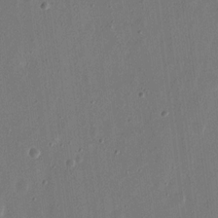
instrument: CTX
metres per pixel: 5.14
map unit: eHh
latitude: 15.7828
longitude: -70.1200
